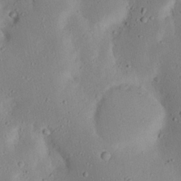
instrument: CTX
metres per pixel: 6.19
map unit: Nhu
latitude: 23.1403
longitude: -72.8569
